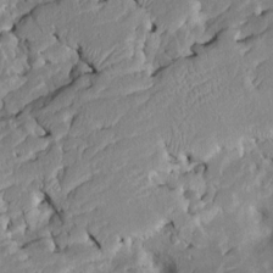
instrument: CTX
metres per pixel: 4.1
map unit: Htu
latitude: -7.1431
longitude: 145.3321
